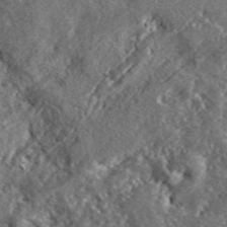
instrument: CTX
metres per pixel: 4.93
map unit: lHvf
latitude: 42.2145
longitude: -89.1404
